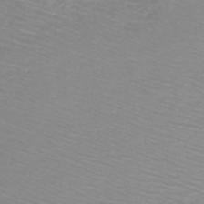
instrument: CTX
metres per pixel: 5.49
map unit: lHb
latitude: -44.1984
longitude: 53.6344
